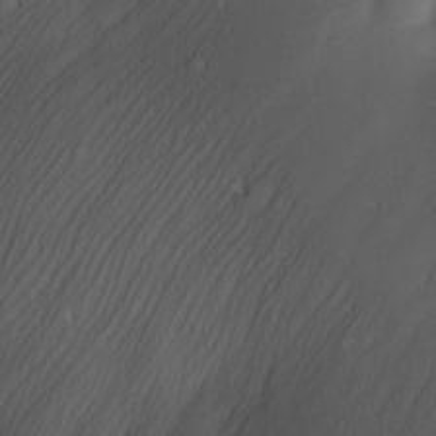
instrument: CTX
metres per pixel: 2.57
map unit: Nve
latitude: -23.3699
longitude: -138.2333
